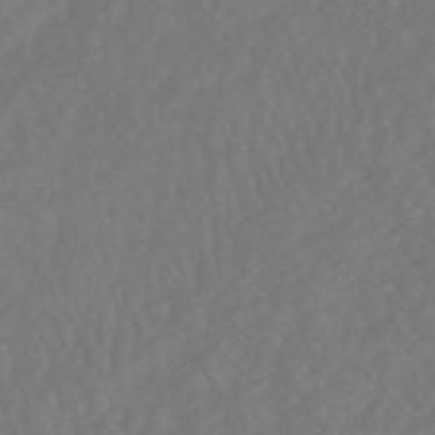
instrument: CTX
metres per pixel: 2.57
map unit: HNhu
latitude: -49.1431
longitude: 101.2564
